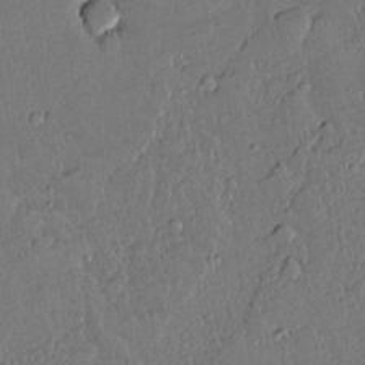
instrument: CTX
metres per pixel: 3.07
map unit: lAvf
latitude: 14.8758
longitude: -127.6505
